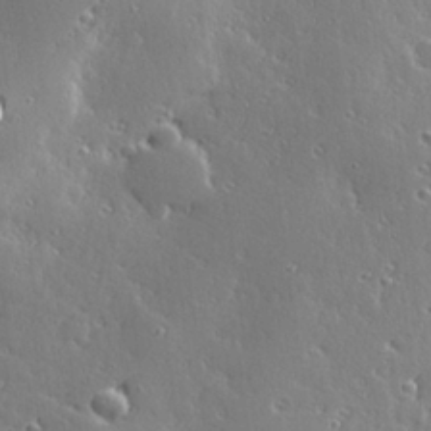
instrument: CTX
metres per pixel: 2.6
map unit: Hve
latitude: 28.4034
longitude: -92.7624
